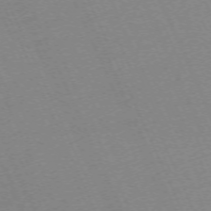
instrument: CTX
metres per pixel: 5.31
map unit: Hpe
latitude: -70.6141
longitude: 12.2173
